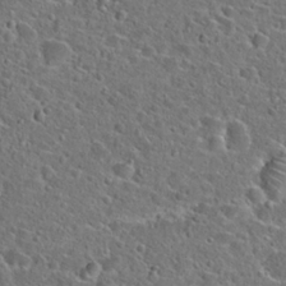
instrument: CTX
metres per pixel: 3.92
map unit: Hto
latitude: 23.7638
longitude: -46.2145
